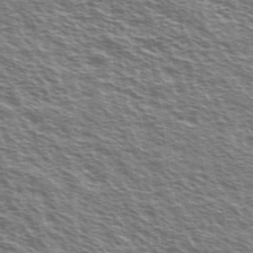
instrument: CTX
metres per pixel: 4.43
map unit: Ave
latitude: 38.3467
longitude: -110.2145
